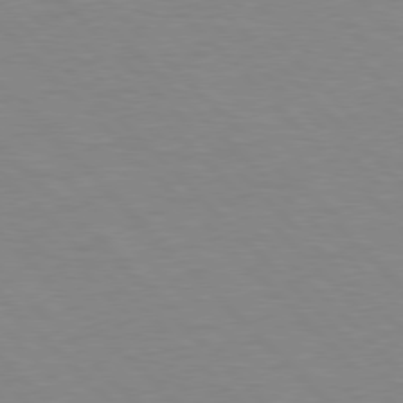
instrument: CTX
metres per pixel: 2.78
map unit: lApd
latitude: 77.2915
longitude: -59.6505
